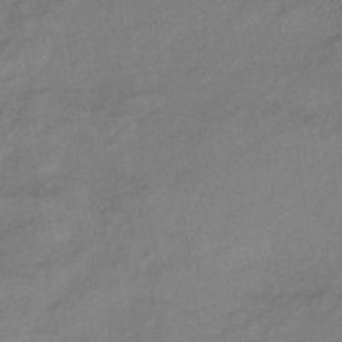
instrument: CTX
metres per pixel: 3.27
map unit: lHb
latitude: -33.9178
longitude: 65.6155
